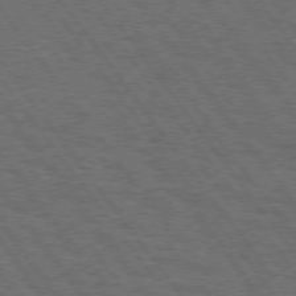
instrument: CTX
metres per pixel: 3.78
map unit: Hpe
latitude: 75.2159
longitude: -137.3293
